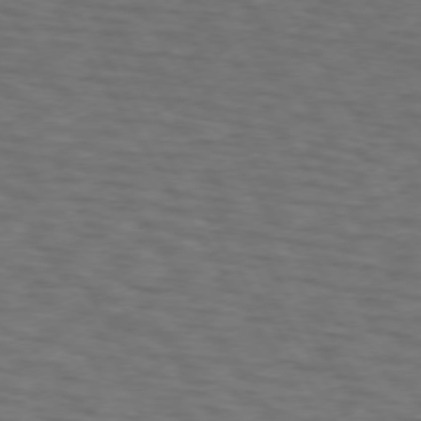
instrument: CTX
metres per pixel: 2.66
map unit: lApd
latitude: 72.9136
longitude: -74.1767
